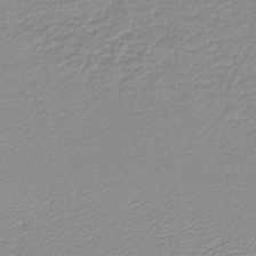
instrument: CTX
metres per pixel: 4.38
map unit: lHb
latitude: -44.0283
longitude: 60.3873
